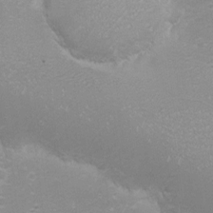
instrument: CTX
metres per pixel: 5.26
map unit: eHh
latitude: -6.9352
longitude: -78.7247
